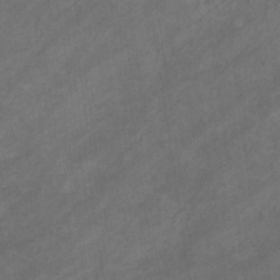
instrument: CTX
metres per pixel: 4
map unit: eHb
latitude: -32.5196
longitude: 71.5021
